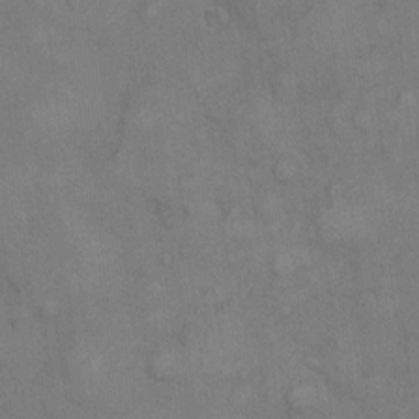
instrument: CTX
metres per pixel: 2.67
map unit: eHh
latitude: 7.8583
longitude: -62.8002
